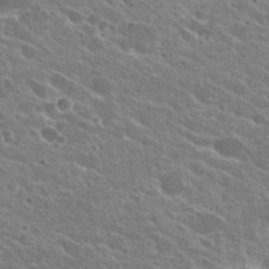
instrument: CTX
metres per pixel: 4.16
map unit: Hto
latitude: 24.4412
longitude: -39.1781
